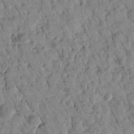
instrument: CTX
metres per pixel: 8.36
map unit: Htu
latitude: 1.8961
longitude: -179.8584
